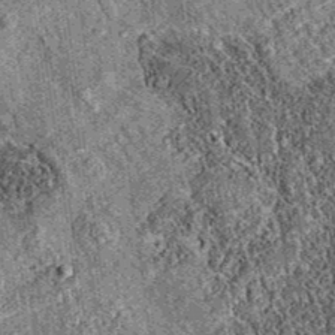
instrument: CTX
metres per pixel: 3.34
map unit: eAb
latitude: 36.2144
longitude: 109.5021
